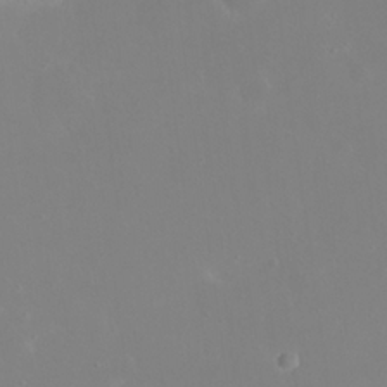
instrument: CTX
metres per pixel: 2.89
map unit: eHh
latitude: 23.9339
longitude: -66.0444
